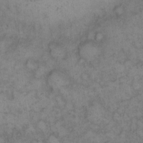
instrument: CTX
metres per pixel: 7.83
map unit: eHh
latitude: 13.8017
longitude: -64.1200
